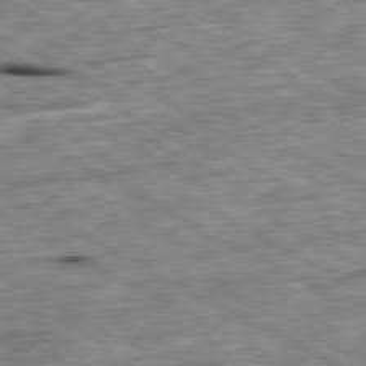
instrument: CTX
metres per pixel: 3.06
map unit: Ap
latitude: -80.7274
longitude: -87.9150
